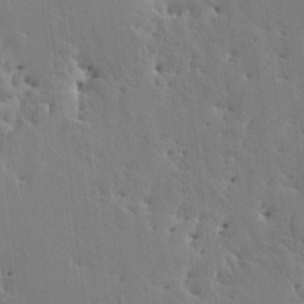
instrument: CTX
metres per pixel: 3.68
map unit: HNhu
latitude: 5.0458
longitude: 3.8233
